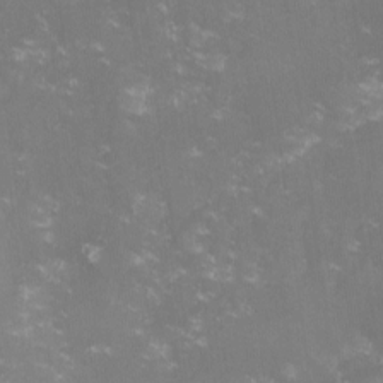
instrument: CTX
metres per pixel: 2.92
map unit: lHvf
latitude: -13.8234
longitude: -100.5924
